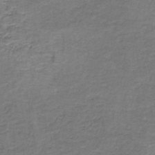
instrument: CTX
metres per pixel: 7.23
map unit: HNb
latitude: -37.0108
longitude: 51.4454
